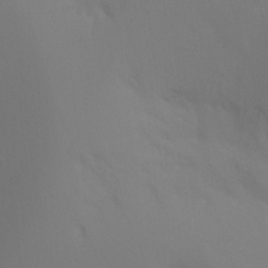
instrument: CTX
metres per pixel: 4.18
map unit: Ht
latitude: -6.9919
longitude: -29.4615
